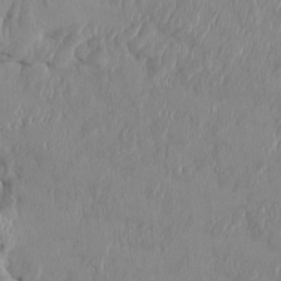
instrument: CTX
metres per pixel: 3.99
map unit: HNhu
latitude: 1.3670
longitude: -6.1011
